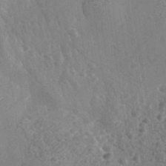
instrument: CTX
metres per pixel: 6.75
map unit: Nhe
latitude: -36.3306
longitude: -130.3468
